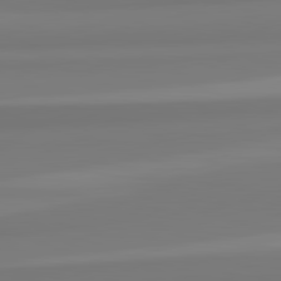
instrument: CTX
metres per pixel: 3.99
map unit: lApd
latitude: 82.6679
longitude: 172.5385
